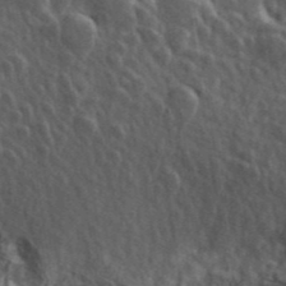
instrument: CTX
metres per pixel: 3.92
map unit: ANa
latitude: 41.3482
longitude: 13.9556
